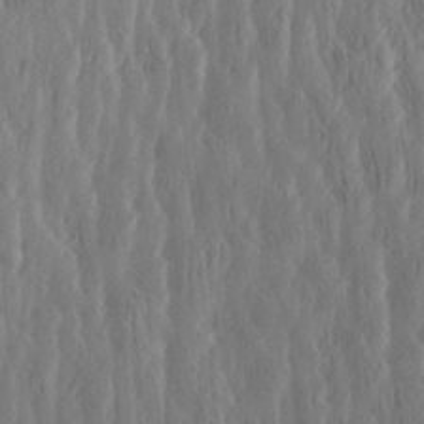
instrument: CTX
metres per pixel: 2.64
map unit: Nve
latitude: -7.2754
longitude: 173.4832
